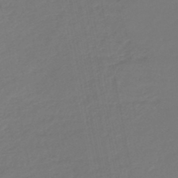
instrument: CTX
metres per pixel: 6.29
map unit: lHb
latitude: -46.5007
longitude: 74.4440
